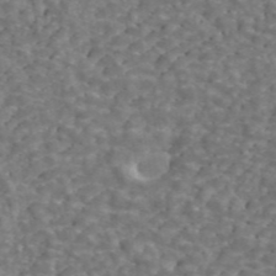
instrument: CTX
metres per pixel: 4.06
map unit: ANa
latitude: 44.1011
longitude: 28.6896
